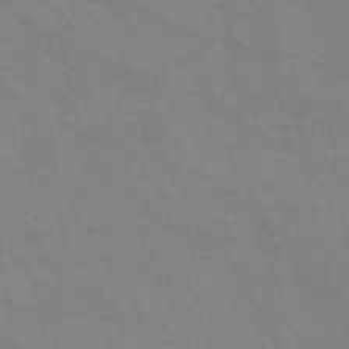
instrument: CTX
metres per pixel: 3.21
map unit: HNb
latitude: -46.2928
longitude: -37.0648
